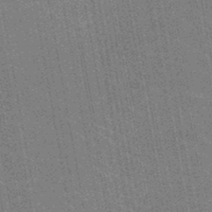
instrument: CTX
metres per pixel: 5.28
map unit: HNb
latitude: -47.2754
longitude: -46.8380
